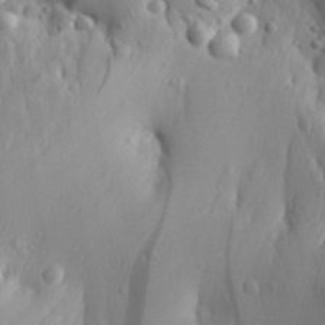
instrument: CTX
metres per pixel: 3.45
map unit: Aa
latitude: 30.7436
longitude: -143.5371
